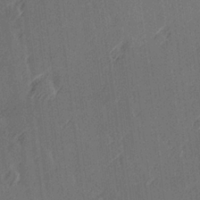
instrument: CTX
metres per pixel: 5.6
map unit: Hve
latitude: 26.6680
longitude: 145.5588
